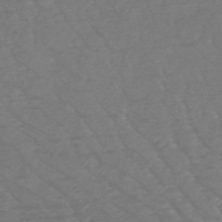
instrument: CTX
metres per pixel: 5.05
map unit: HNb
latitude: -49.9556
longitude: -47.4049
